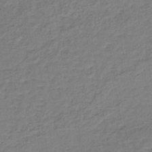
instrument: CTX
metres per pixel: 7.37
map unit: lHb
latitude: -38.7085
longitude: 59.1431
